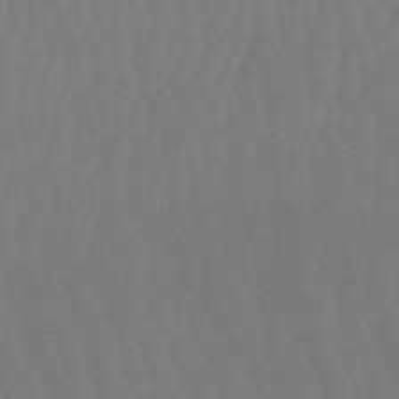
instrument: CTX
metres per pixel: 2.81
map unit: eHb
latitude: -50.7085
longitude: 77.2187
